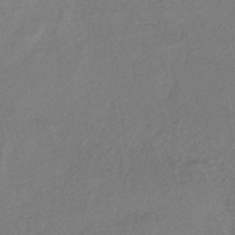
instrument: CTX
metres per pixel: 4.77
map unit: lHb
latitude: -39.7856
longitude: 70.8219
